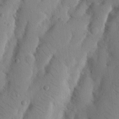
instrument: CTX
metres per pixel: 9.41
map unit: Nhu
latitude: 20.9136
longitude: -73.9717
